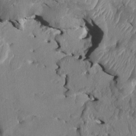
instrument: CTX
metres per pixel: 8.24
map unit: HNhu
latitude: 1.1403
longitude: -6.3467
